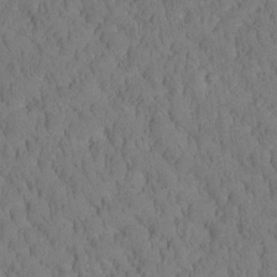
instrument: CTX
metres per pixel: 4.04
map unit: Htu
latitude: -3.2753
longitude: 173.0486
